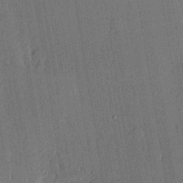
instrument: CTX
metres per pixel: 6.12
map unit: lHvf
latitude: 20.3090
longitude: 145.0675
